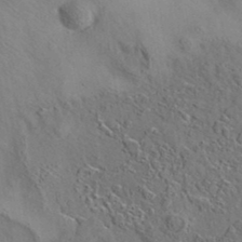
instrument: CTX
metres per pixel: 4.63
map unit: eAb
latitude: 35.5182
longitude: 110.1416
